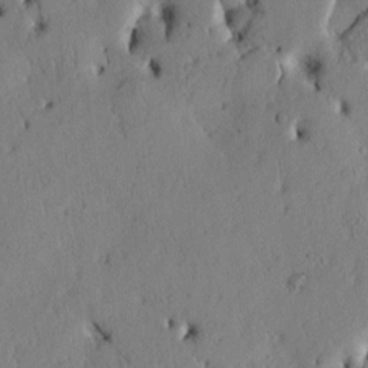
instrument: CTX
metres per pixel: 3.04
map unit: Htu
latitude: 2.6679
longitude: 177.5021
